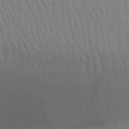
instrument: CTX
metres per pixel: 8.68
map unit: Aa
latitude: 28.7057
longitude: -138.9136
